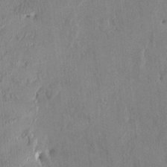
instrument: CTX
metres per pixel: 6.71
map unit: HNhu
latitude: 0.8758
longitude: -5.5182
